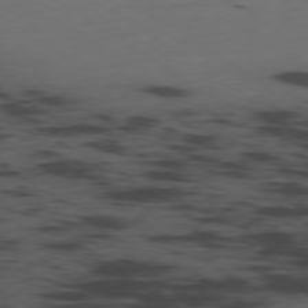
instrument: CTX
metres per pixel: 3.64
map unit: Ap
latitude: -79.3887
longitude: -62.1389
